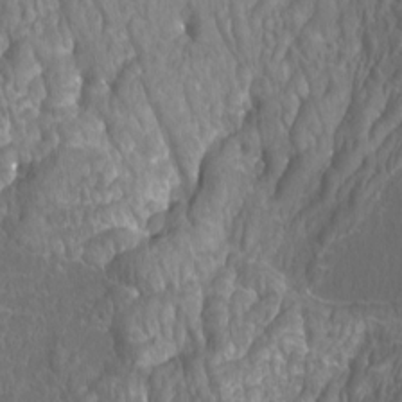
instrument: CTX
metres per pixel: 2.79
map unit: Htu
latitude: -10.8786
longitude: -73.4993
